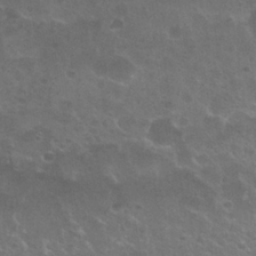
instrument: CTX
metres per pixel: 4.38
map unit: Nhu
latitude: 26.2145
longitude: -51.1214
